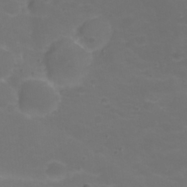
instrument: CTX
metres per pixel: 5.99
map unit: Nhu
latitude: 22.3467
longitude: -65.1781
